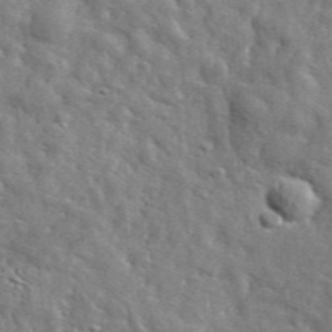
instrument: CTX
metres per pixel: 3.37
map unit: lHvf
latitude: 36.2523
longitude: -86.4601
